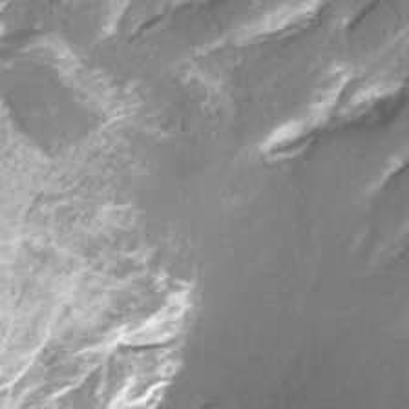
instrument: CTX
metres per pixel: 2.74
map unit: Htu
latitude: -12.0472
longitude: -73.8017
